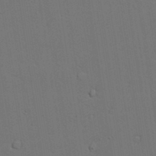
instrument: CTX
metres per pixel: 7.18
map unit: lAvf
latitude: 23.9528
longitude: -110.5924
